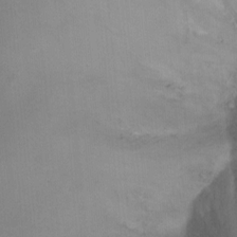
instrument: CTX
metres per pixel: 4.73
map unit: Ht
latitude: -10.3684
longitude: -39.5182
